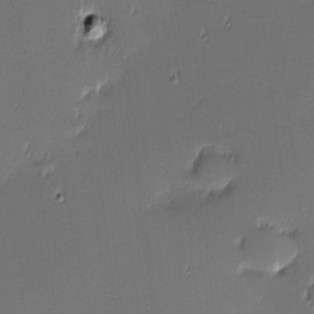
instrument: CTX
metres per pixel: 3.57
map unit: eHh
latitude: -3.4832
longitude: -83.3103
